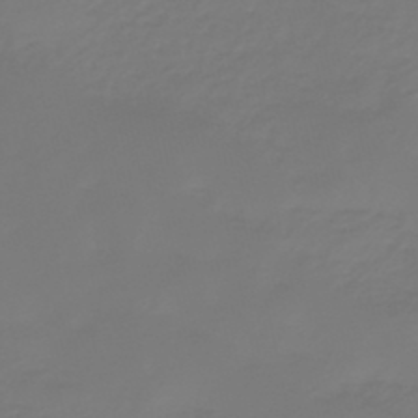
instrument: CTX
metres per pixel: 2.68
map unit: eHb
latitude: -46.7463
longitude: 82.8597
